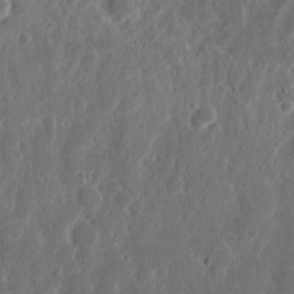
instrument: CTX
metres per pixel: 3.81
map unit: Nhu
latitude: 14.7058
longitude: -73.8584
